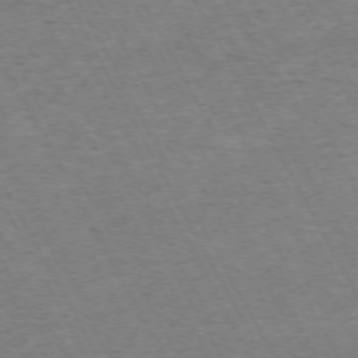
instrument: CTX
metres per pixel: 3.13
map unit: Hpe
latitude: -72.1983
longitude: 9.8044
